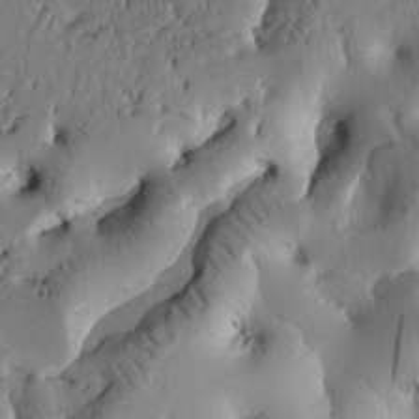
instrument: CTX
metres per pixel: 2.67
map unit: Htu
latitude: -3.5021
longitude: 169.9367
